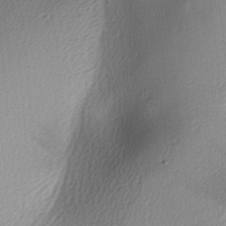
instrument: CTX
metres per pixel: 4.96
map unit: lAa
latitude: -5.8233
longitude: -123.0836
